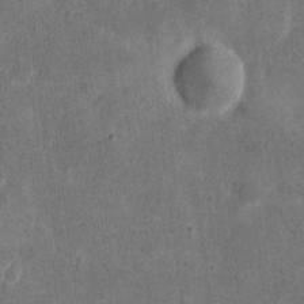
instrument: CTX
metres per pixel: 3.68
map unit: eHh
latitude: 4.7435
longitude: -71.8205
